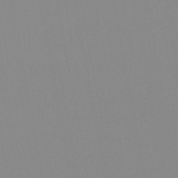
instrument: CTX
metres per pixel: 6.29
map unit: HNb
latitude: -54.0661
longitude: -49.2726
